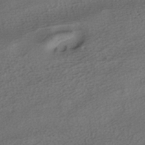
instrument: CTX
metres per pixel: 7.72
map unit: HNhu
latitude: -39.6533
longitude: 97.6344
